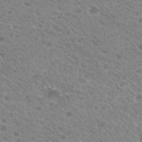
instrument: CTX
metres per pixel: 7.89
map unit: Hto
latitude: 21.5938
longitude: -37.9339
